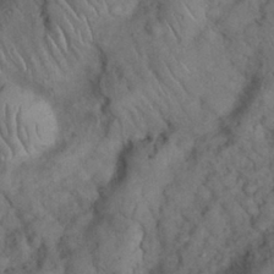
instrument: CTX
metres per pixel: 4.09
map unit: Nhu
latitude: 26.8380
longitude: -69.0837
